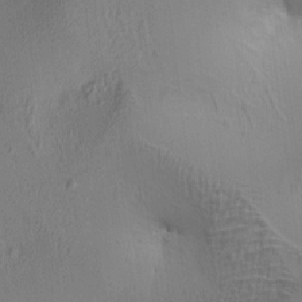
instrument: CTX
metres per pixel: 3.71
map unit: lAa
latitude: 5.5182
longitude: -113.1403
